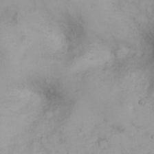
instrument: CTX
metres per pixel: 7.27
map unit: eHh
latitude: 26.0633
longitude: -64.7246
